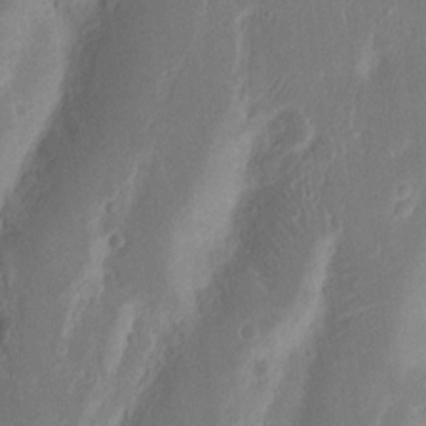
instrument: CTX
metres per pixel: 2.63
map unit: Nhu
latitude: 15.7828
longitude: -74.1578
